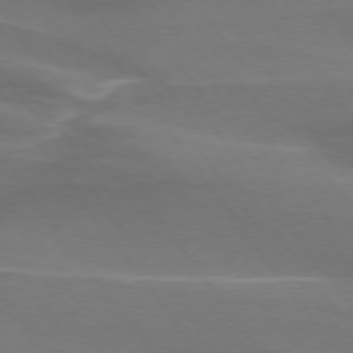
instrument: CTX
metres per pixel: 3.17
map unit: lApd
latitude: 74.5735
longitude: -62.4979
